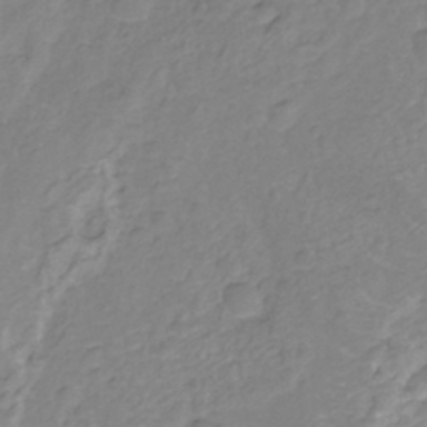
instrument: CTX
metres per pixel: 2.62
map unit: Nhu
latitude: -11.6155
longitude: -22.6868
